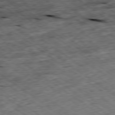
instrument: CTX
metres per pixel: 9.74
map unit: Ap
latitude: -79.2376
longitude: -87.5938
